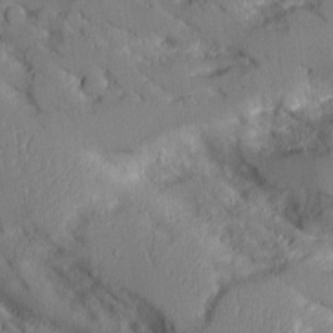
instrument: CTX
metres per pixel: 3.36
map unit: Aa
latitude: 11.8395
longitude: -125.7260
